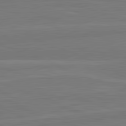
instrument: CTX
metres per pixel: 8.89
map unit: lApd
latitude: 82.0822
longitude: -174.3845
